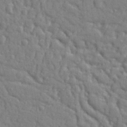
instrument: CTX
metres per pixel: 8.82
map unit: Ht
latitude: 10.1578
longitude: -76.9513
